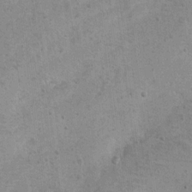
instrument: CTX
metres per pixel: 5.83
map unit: Hto
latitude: 11.4238
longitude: -36.4601
